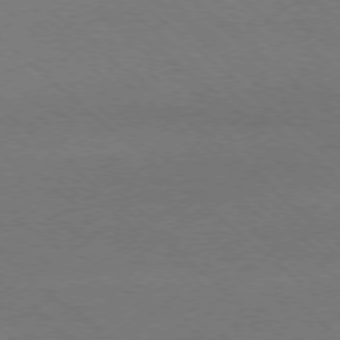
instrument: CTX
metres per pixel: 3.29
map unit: Ap
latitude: -77.7478
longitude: -84.0255
